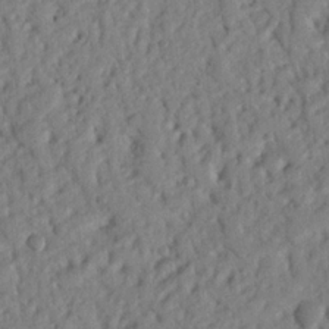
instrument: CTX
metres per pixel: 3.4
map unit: Nhu
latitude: 20.4790
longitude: -77.0269
